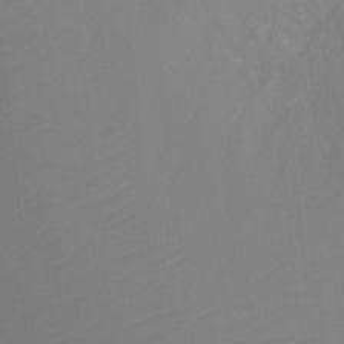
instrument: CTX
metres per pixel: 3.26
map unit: Ht
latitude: 2.4601
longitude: -34.4412
